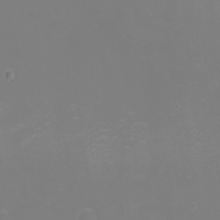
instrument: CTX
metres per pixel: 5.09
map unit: eHh
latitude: -2.1605
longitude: -75.3671
